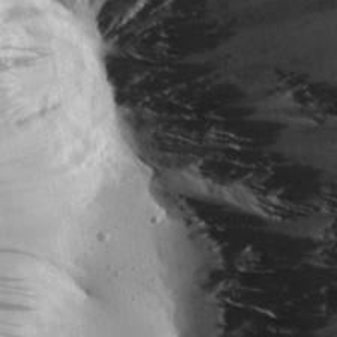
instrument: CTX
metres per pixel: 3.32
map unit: Aa
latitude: 25.2914
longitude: -144.1578
